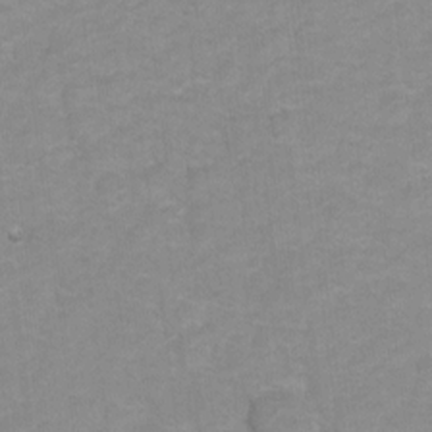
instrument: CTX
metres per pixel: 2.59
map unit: Hto
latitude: 5.5749
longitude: -32.1956
